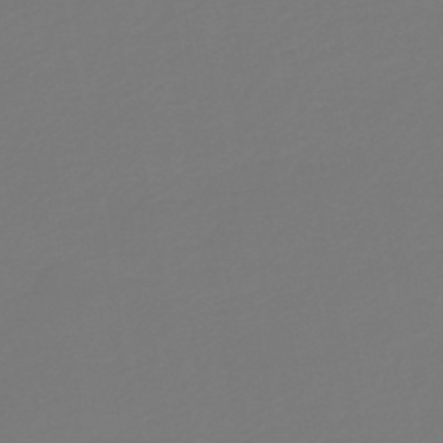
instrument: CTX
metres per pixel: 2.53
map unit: HNb
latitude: -46.7274
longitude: 55.4643
